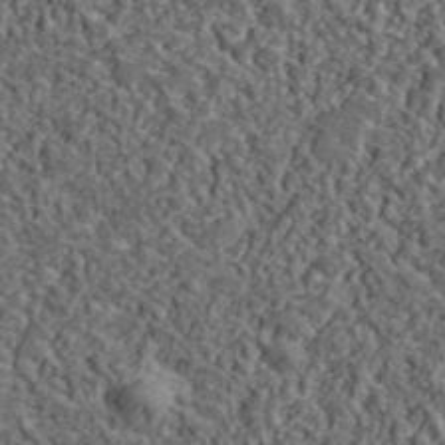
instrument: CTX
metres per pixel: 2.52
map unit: lHvf
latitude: 39.0269
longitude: -87.9339
